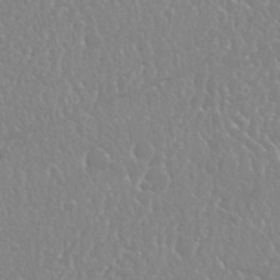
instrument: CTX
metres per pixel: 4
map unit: Nhu
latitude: 25.2725
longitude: -59.7072
